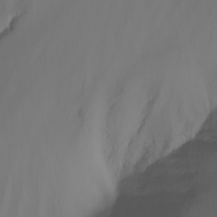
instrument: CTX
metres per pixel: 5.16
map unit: Nhu
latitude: -8.0472
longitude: -83.6316
